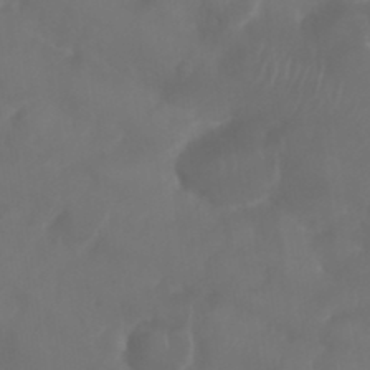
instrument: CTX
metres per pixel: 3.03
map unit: Nhu
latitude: 25.4615
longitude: -62.8380
